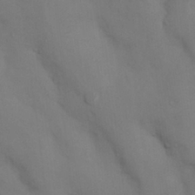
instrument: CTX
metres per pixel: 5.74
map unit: Nhu
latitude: 8.1389
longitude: -24.3656
